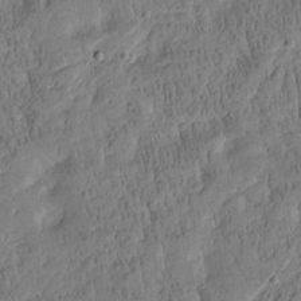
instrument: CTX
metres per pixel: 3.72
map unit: Htu
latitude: -3.9745
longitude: 175.4076
